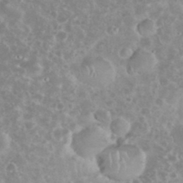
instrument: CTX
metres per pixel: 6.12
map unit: eHh
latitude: 35.1781
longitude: -61.7638
